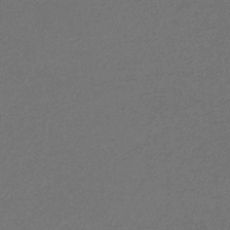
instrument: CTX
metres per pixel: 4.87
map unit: eHb
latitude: -32.5385
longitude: 69.8233
